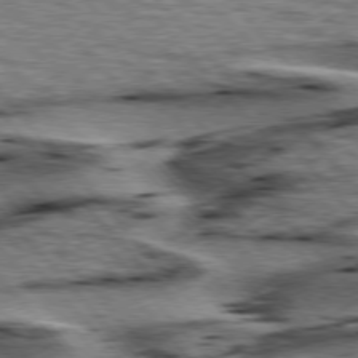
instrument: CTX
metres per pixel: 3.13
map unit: lApd
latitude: 76.4601
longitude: -71.7261
